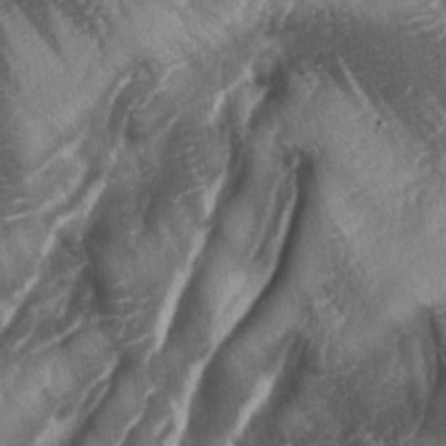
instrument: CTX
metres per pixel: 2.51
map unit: lAa
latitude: -4.5007
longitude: -127.3293
